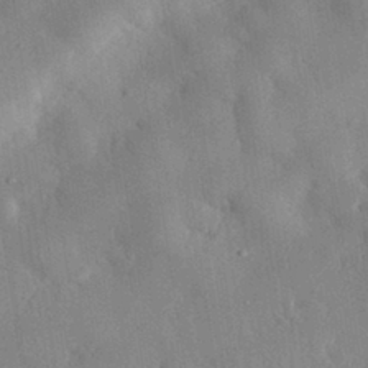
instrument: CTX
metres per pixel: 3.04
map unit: eHh
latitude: 30.6302
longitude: -76.4034
